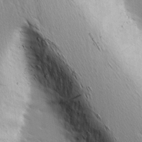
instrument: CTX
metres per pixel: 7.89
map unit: Ave
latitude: 8.4790
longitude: -105.5938
